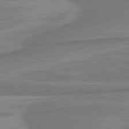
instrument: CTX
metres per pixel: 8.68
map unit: lApd
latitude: 81.5371
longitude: -174.8569
